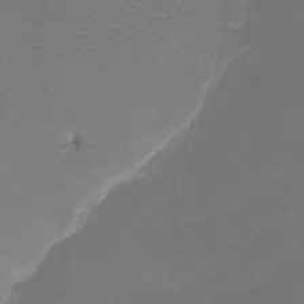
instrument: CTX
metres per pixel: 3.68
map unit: Htu
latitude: -13.0487
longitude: -46.5735
